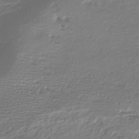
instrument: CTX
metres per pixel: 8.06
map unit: lHb
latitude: -40.3684
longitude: 71.7667
